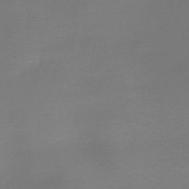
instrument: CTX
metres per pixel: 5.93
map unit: HNb
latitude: -46.4251
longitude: -42.1767
